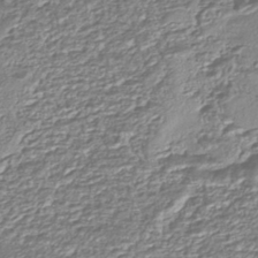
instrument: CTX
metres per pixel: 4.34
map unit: eHh
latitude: -43.0675
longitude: 122.4818
